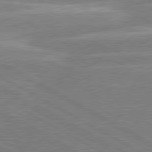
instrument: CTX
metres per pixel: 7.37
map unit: lApd
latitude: 80.8380
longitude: -126.4601
